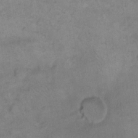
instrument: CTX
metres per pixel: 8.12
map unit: eHh
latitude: 15.0648
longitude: -65.9528
